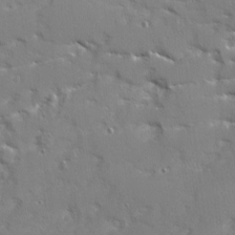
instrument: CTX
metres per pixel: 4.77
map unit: Ave
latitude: 12.5168
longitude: -101.7072
